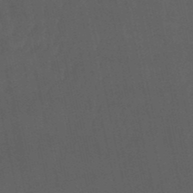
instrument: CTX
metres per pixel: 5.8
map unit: eHb
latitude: -50.7274
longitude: 72.6329
